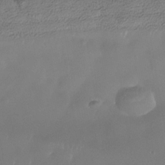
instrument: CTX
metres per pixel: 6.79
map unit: Nhe
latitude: -38.4629
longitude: -118.4034
